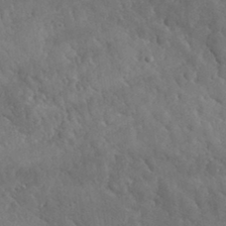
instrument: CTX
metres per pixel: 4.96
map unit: lHvf
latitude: 35.4426
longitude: -87.1781
